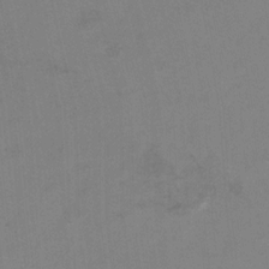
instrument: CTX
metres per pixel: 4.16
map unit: Hto
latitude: 6.8380
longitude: -34.9702
